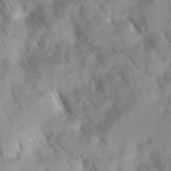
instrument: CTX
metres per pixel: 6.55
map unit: Ave
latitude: 9.9906
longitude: -103.0647
